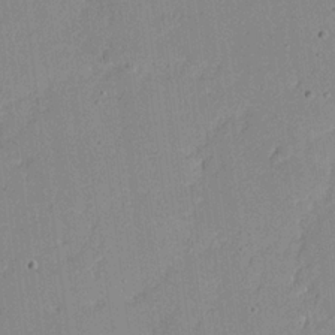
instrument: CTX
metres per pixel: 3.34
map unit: Nhu
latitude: 21.2537
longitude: -71.3293
